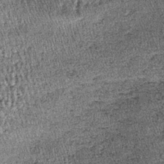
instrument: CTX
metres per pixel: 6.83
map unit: lHb
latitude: -39.8989
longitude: 67.1998
